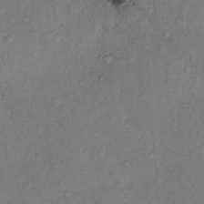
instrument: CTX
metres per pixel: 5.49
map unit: Hto
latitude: 10.0255
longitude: -61.7827
